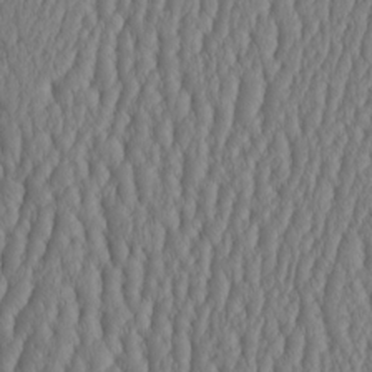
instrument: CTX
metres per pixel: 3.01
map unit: HNhu
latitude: -3.3320
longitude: 13.5021
